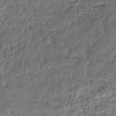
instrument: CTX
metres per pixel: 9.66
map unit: HNhu
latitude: -39.0109
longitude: 107.3888
